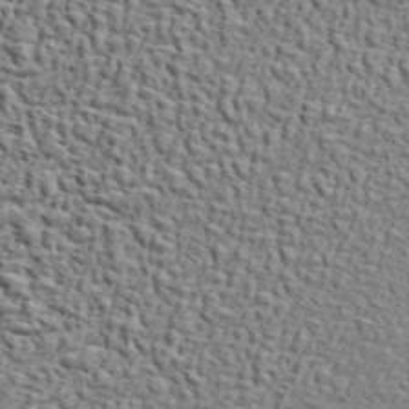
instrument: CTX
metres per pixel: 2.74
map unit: ANa
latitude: 46.5735
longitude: -84.5924
